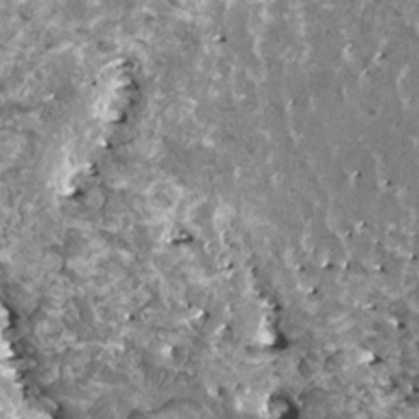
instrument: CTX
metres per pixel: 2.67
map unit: HNhu
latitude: 2.3467
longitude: 6.0661
